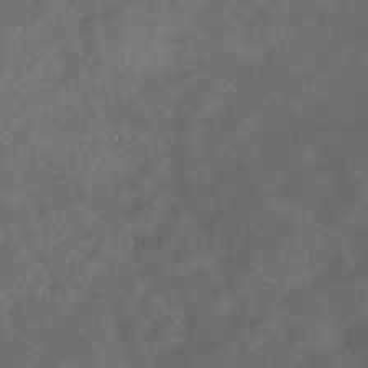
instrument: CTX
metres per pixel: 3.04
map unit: eHb
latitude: -32.4062
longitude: 71.5399
